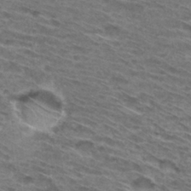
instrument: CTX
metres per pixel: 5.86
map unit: Hto
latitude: 31.2915
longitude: -46.4223
